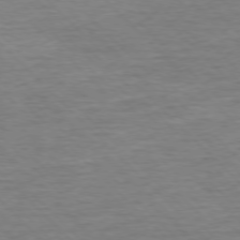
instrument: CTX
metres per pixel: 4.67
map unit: Ap
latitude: -77.0675
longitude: -94.6680
